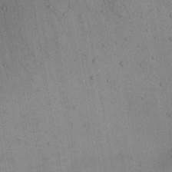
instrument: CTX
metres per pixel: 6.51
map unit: Aa
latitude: 22.3467
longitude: -142.7246
